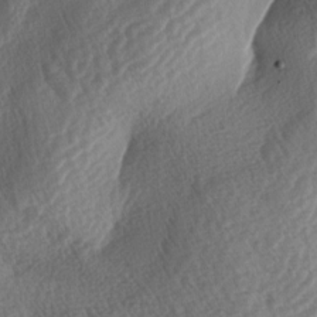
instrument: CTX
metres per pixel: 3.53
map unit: lAa
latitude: -3.4076
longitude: -128.1956
